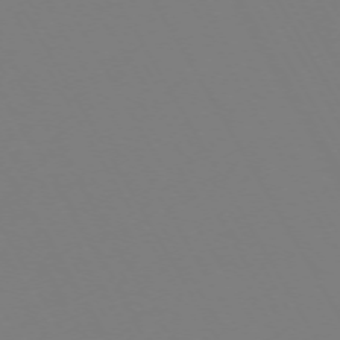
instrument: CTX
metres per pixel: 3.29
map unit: Hpe
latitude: -72.8786
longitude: 10.2740
